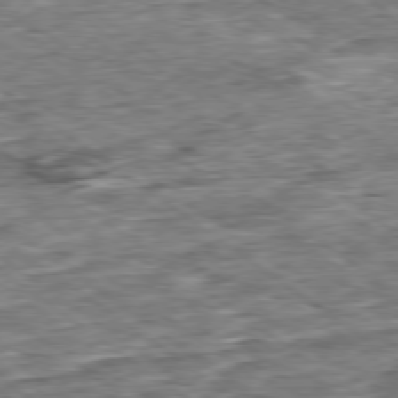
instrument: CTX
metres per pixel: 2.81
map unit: Ap
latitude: -79.2942
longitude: -86.1011
